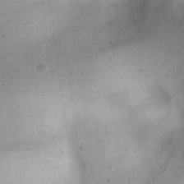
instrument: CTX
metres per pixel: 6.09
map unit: Nhu
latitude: 23.2159
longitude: -70.8758
